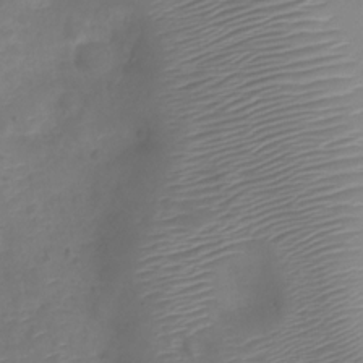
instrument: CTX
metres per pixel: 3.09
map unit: Nve
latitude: -20.4440
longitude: 108.0472
